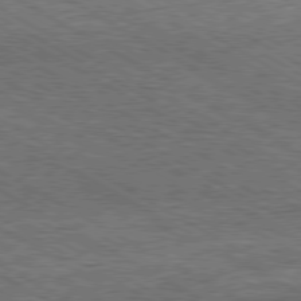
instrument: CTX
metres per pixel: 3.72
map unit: Hpe
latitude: -80.6708
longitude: 20.1228
